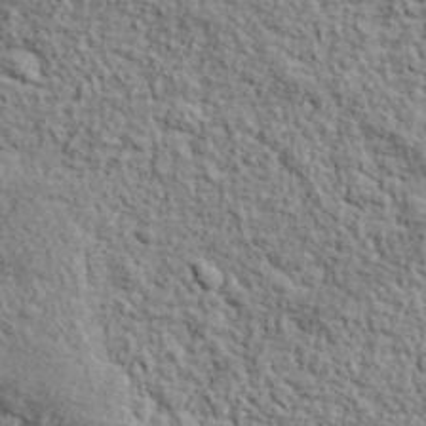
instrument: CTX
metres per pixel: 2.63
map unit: lHvf
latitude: 38.3467
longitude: -90.3278
